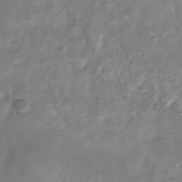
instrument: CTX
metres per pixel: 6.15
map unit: Nhu
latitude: -28.1228
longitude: -71.1025
